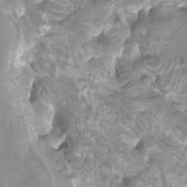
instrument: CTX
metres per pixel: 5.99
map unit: Htu
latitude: -10.5007
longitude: -74.8191
